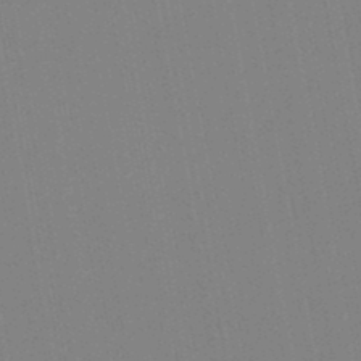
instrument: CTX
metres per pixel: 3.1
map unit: lHb
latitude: -46.7274
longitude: 69.7666
